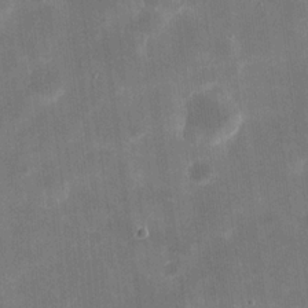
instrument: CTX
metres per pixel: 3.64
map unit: eHh
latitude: 20.3656
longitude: -67.8394
